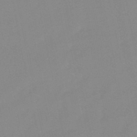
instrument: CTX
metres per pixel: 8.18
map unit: lHb
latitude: -48.4251
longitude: 80.8219
